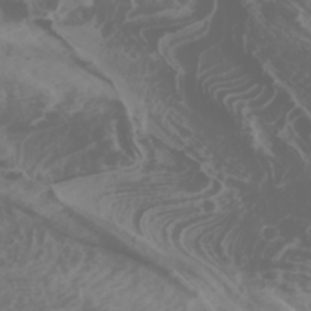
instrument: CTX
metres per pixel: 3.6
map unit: Htu
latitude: -1.0487
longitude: -77.4048
